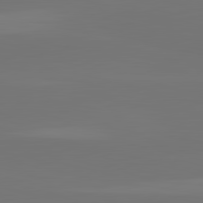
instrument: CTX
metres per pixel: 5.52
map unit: lApd
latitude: 82.8946
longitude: -137.6505
